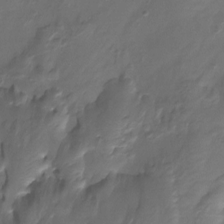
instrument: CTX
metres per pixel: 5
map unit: Htu
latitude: -13.9556
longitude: -44.8758
